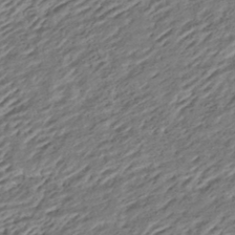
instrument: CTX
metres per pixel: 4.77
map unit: HNhu
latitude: -43.0486
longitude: 105.6722
